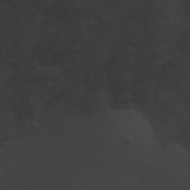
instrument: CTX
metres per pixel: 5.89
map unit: Ave
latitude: 22.8002
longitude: -135.1403
